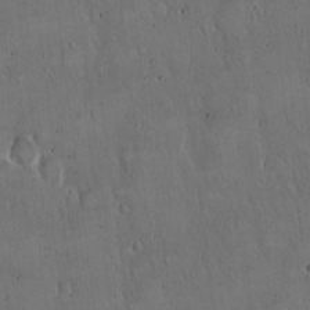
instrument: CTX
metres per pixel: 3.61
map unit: Hto
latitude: 16.7057
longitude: -59.1970
